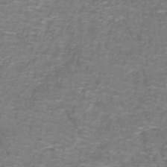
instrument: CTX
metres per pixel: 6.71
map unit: lHb
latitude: -42.1227
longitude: 55.5021
